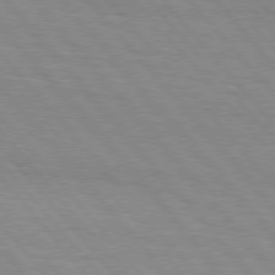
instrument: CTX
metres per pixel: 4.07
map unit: Hpe
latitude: 76.5356
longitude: -153.4049
